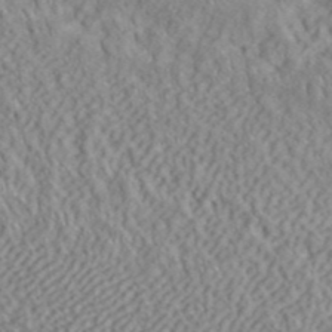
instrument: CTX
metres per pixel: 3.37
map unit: ANa
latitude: 42.9892
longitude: 54.4062
